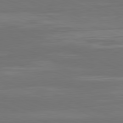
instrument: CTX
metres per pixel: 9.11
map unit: Hpe
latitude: -81.8423
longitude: 20.9541
